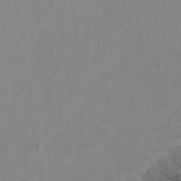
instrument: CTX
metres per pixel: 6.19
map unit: eHh
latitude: 23.6505
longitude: -65.1403
